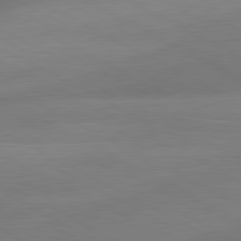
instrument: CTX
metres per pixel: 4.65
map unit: lApd
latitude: 80.9892
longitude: 129.6722
